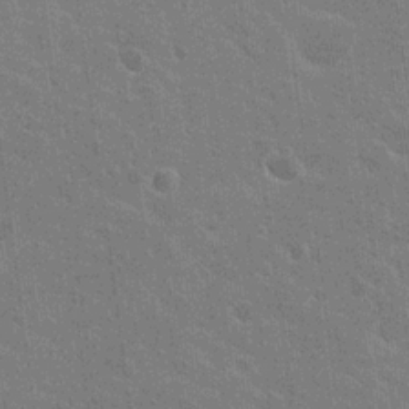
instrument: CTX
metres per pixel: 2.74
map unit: Nhu
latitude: 18.1955
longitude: -30.6680
